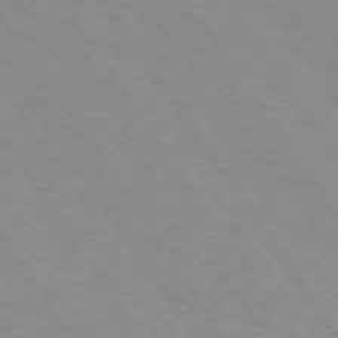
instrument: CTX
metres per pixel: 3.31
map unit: Hpe
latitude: 73.8206
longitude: -137.0648
